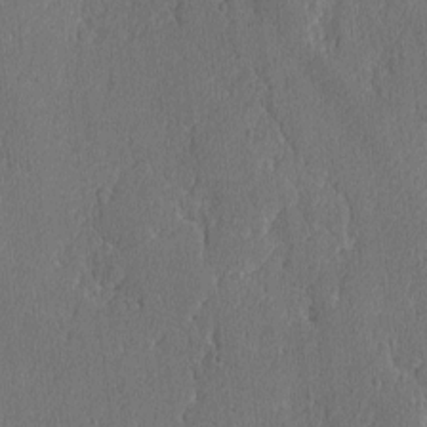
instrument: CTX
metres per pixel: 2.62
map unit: lAvf
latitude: -8.4440
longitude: -113.3859
